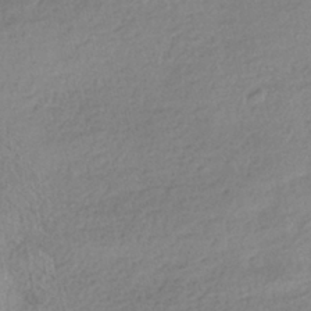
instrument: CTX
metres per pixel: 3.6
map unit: HNhu
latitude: -41.6155
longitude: 98.7463
